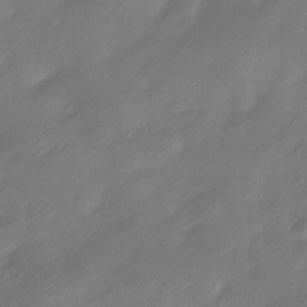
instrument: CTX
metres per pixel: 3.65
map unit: Htu
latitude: -13.8234
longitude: -44.9891
